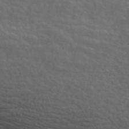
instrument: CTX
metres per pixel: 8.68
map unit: ANa
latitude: 45.5938
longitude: -84.1200
